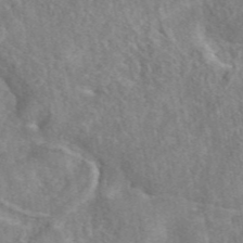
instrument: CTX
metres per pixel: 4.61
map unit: eAb
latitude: 45.1214
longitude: 116.7463
